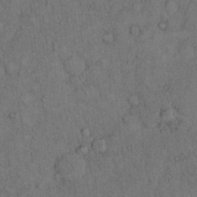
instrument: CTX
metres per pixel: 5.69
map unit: Hto
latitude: 11.2159
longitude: -59.4804
